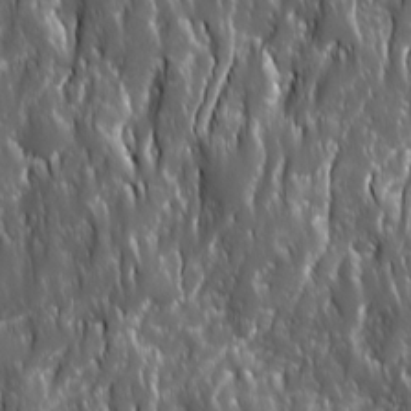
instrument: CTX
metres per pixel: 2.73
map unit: Ave
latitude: 15.5938
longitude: -133.4993
